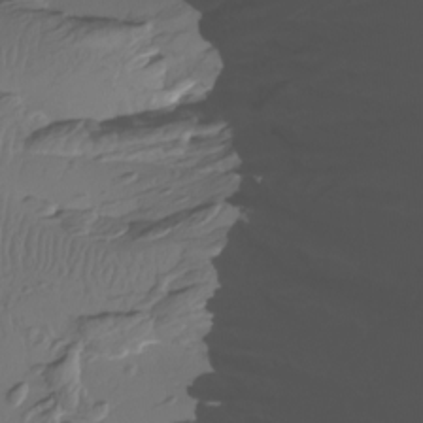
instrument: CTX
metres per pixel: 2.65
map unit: Htu
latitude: -7.0108
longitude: -69.6127
